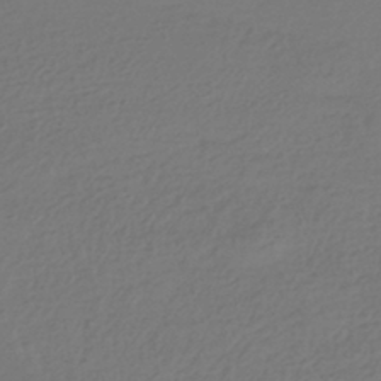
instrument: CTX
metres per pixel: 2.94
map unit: HNhu
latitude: -43.8044
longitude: 97.4077
